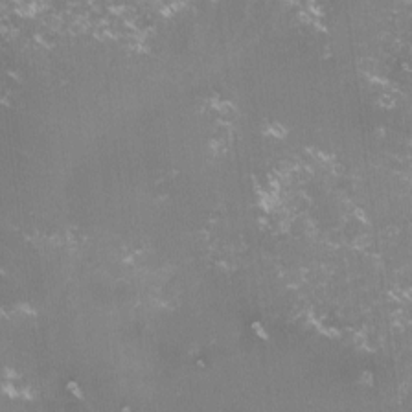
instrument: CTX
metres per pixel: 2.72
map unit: lHvf
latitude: -15.5588
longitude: -101.0459
